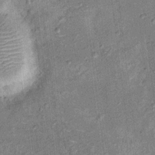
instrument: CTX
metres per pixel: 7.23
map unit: Ht
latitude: 10.6680
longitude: -39.0836
